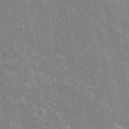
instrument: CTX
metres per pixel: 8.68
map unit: eHh
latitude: 32.5924
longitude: -60.2144
